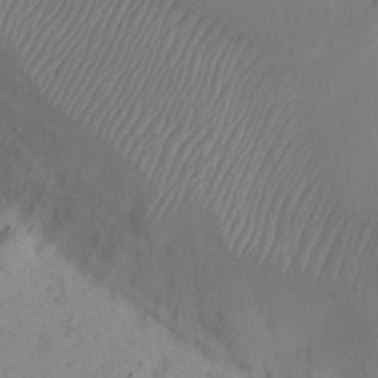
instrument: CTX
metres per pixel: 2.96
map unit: eHh
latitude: 21.2348
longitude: -61.8772
